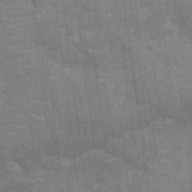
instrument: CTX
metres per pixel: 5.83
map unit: Nhu
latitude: -11.9367
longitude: -22.3089
